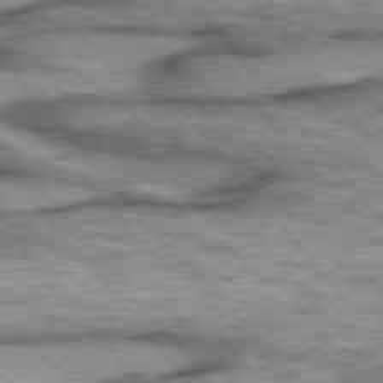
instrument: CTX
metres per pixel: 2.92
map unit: lApd
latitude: 75.3860
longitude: -49.4993
